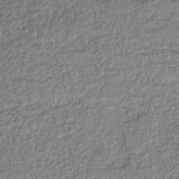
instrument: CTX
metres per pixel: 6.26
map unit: lHb
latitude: -36.8219
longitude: 68.1227
